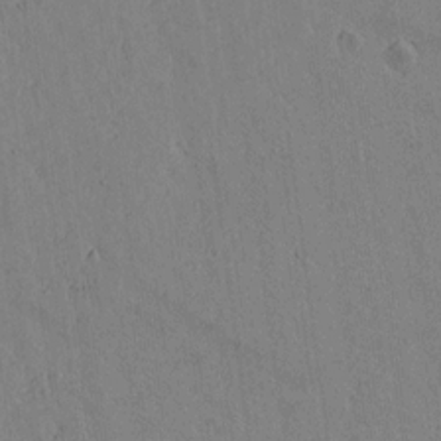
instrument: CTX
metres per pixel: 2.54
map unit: lAvf
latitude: 15.4238
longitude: -125.7449
